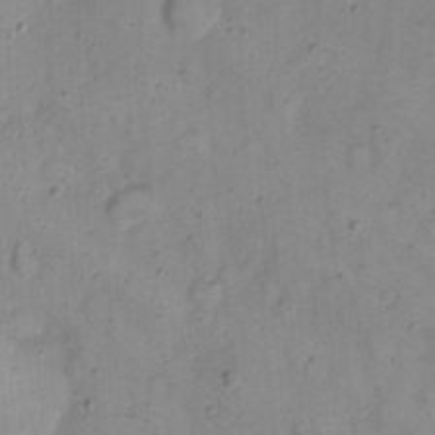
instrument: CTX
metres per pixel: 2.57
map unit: Nhu
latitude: 22.0444
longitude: -70.4412
